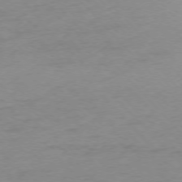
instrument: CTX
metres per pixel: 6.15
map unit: Ap
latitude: -76.1984
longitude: -71.3859
